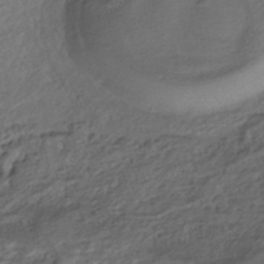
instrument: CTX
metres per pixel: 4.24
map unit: HNhu
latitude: -43.0864
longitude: 105.3131
